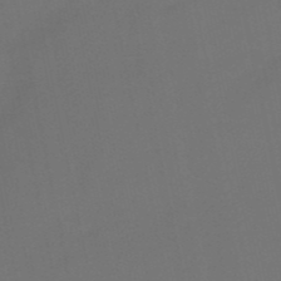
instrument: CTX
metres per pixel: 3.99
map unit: HNb
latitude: -51.6911
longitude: -46.8191
